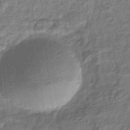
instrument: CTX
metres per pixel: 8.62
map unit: eHb
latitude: -34.4629
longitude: 79.7477
